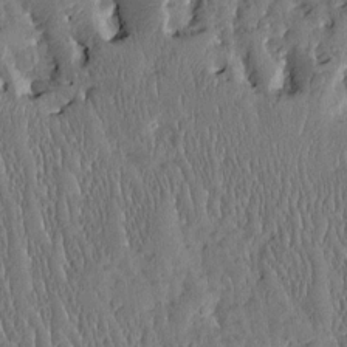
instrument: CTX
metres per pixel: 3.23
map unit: Htu
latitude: -3.4454
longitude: 175.0486
